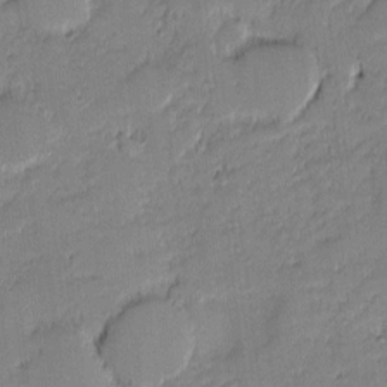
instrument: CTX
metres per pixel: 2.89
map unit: eHh
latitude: -1.2943
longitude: -83.0647
